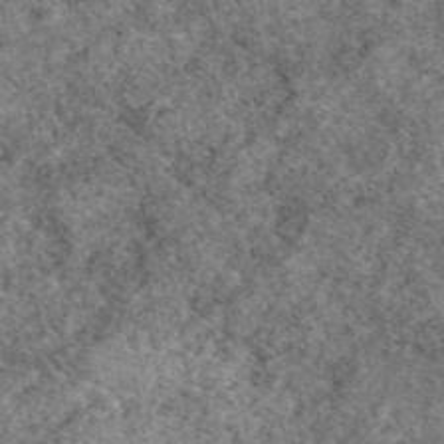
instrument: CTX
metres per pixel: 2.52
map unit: eAb
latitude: 49.4426
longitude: 108.8975
